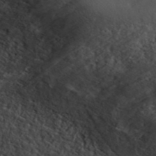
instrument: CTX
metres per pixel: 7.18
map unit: ANa
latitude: 43.5749
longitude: 47.2754
